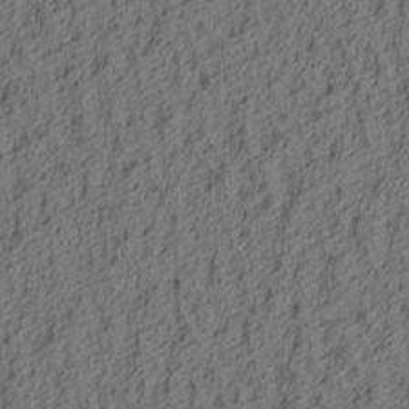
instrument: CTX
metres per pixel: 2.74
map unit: lAa
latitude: 4.4034
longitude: -114.5167
